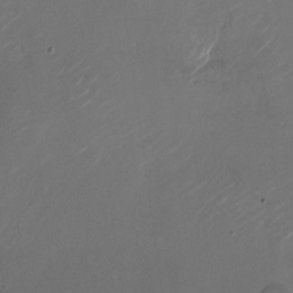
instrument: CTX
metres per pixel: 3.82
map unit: Nhu
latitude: -27.5777
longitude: -72.7625
